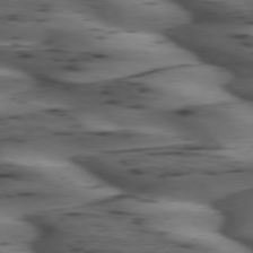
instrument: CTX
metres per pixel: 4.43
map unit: lApd
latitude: 74.8191
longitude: -70.4223
